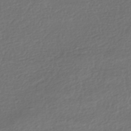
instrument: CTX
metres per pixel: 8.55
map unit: HNhu
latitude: -43.5966
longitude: 97.2565
